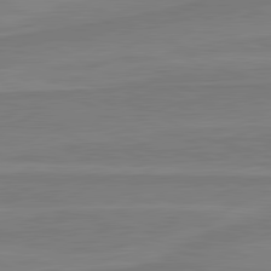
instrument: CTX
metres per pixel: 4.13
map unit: lApd
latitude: 81.3671
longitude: 170.4440
